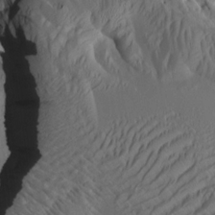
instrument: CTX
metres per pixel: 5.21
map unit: HNhu
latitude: 10.4790
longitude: 23.7478
